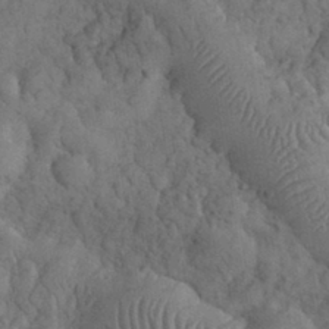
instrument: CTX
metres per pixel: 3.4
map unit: eHh
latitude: 33.0647
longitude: -67.1592
